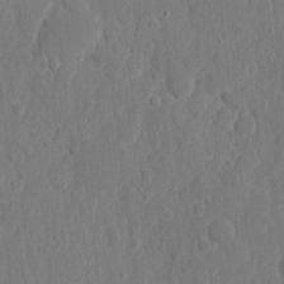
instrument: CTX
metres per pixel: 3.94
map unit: eHh
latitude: 6.5924
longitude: -73.0837
